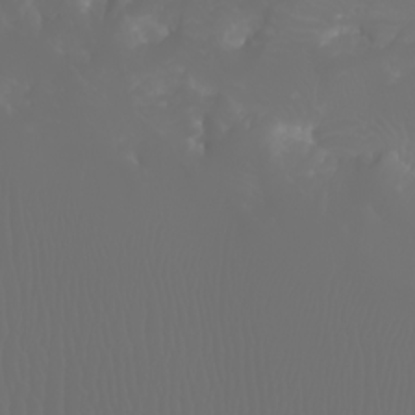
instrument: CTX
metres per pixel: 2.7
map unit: Htu
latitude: -0.8786
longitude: -75.9339
